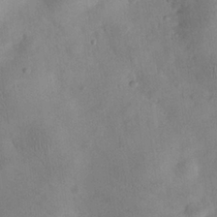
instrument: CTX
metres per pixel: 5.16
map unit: eHh
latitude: 25.5560
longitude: -66.1388
